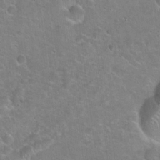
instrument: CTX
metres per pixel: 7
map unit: Hto
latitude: 22.1956
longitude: -51.4048
